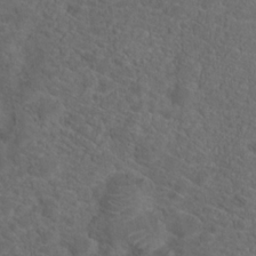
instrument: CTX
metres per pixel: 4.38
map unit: Hto
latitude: 19.6505
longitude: -39.3671
